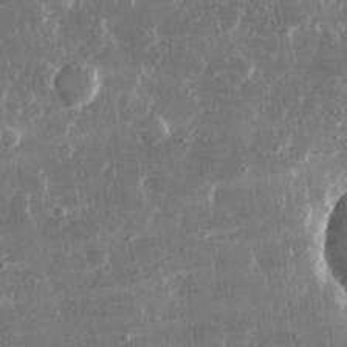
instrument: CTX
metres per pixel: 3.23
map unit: lHvf
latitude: 31.1215
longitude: -91.5371
